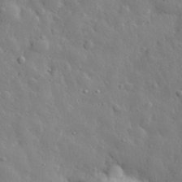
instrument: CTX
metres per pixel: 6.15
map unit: eHh
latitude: 28.7813
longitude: -78.5924
